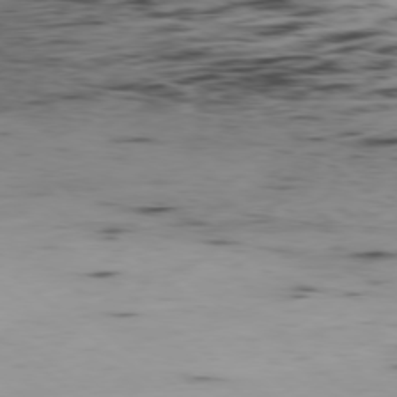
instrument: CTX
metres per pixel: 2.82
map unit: Ap
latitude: -78.7085
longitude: -63.8962
